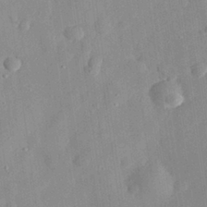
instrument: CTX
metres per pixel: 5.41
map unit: eHh
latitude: 30.1200
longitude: -74.6868
